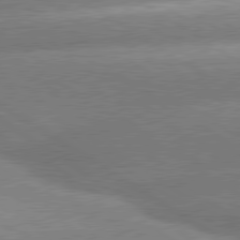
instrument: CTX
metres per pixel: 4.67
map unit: lApd
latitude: 80.1578
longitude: -154.0633
